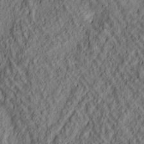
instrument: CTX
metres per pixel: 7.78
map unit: lAa
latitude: 4.8947
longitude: -116.7246
